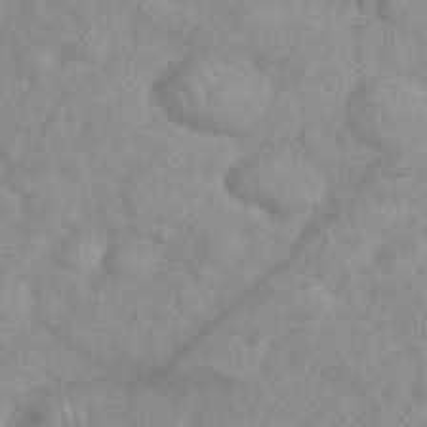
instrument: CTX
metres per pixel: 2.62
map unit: eHh
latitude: 35.5938
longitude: -62.5546
